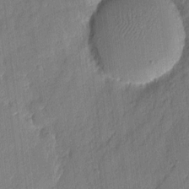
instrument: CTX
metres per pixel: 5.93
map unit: eHh
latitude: 6.1200
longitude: -75.3860
